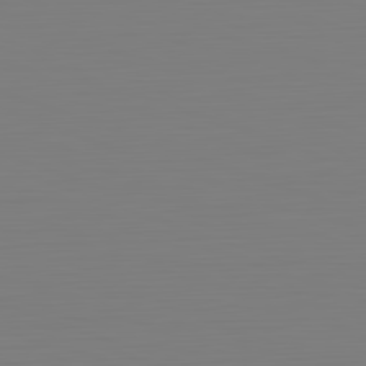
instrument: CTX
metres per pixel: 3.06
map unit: Hpe
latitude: -82.3306
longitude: 9.3887
